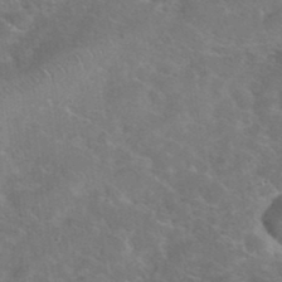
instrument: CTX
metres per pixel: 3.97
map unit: eHh
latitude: 37.2537
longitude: -65.1025
